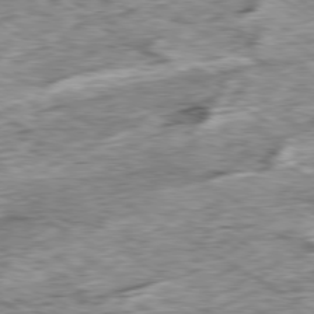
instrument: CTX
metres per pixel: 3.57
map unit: Ap
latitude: -79.9367
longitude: -84.0255
